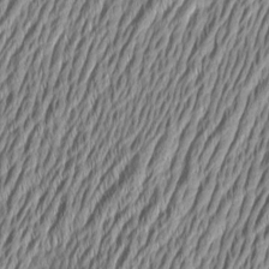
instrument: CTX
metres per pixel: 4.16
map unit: Aa
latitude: 6.6679
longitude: -129.3482
